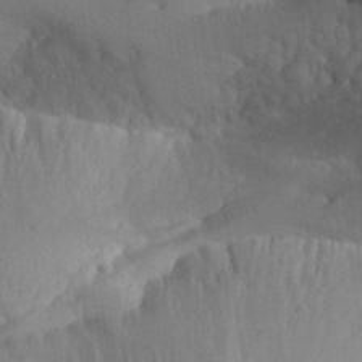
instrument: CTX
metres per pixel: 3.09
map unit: Aa
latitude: 26.1956
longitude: -128.8947
